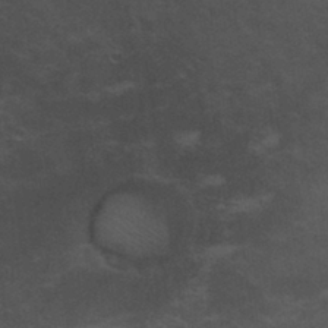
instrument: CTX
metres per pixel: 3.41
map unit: Nhu
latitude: 29.8394
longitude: -51.8961
